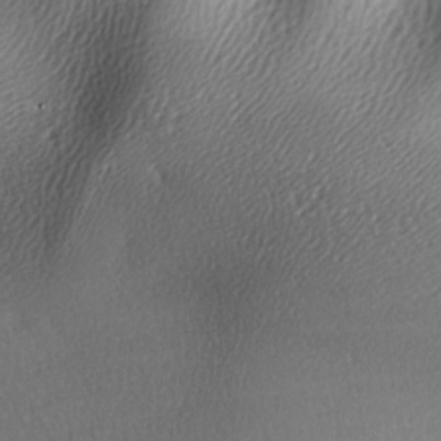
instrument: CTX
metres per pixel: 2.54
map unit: lAa
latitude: -6.1228
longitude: -122.6679
